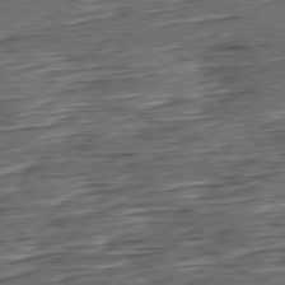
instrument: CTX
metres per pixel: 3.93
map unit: Hpe
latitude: -80.5952
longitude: 21.7477
